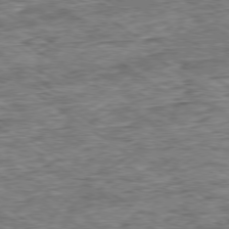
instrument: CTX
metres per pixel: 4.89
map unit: Ap
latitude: -79.1620
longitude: -85.2348
